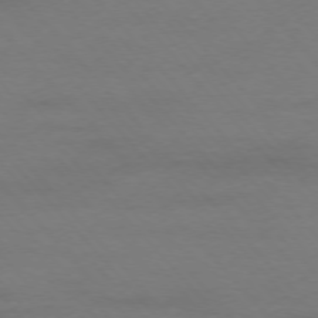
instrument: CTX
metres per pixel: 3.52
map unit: Ap
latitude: -76.6518
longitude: -83.6127
